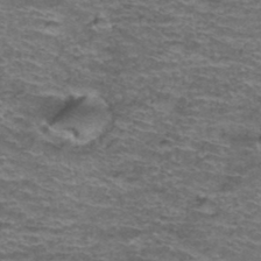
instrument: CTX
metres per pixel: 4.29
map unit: Hto
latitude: 38.1767
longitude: -42.7624
